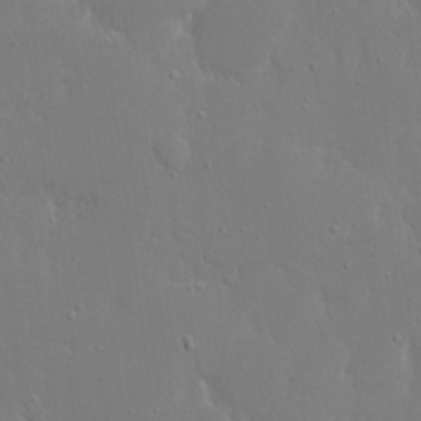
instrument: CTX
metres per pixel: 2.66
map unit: eHh
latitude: 16.4979
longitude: -71.4237
